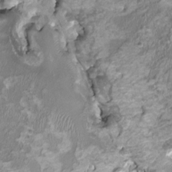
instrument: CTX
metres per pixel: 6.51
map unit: HNhu
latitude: 2.2333
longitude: -3.1025
